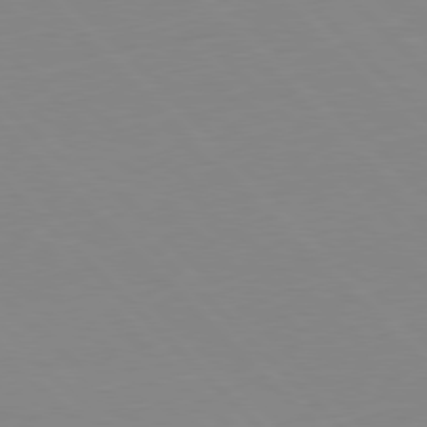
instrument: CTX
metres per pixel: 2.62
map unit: Ap
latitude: -79.5966
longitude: -56.3089
